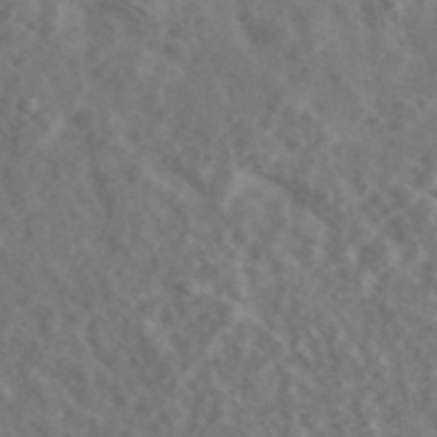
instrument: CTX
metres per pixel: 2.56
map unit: Ave
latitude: 39.0647
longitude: -106.6490
